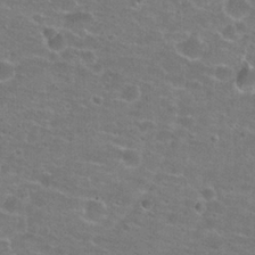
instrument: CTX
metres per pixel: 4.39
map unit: Hto
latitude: 22.1200
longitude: -43.6694
